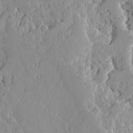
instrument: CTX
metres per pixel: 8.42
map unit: Ave
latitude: 13.1592
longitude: -135.0647
